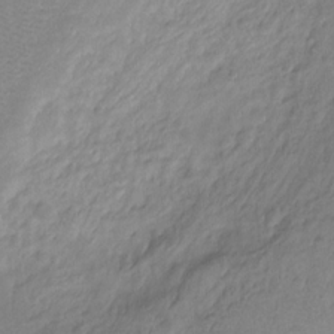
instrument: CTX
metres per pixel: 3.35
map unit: Ht
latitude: -9.5210
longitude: -39.2159
